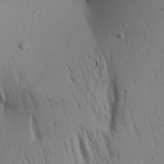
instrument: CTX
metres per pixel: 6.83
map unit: Aa
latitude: 19.3481
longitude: -147.8395
